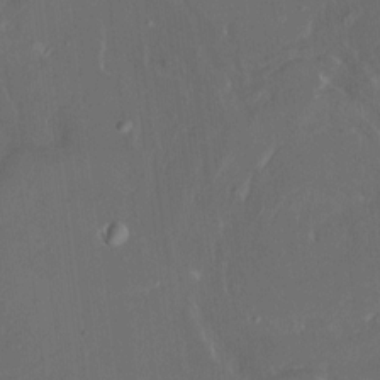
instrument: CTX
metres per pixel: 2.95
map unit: HNhu
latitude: 5.2537
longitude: 12.9920
